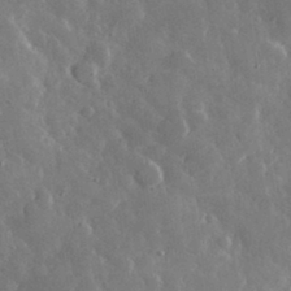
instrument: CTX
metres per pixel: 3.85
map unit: lHvf
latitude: 33.8205
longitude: -87.4237
